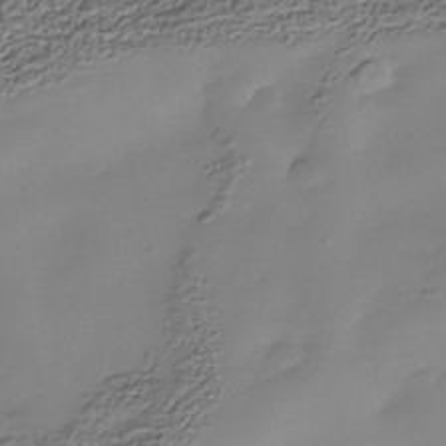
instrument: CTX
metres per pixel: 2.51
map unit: Nhe
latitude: -38.0283
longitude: -116.7435
